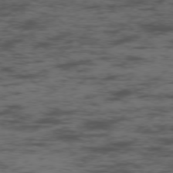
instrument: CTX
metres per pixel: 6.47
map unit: Ap
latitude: -76.5574
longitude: -82.4978
